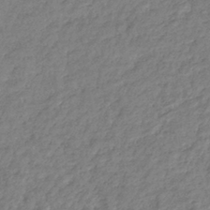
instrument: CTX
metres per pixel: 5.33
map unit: eHb
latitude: -38.4062
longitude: 80.6897
